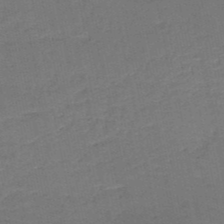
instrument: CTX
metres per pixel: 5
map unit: HNb
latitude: -50.4062
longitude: -49.1592
